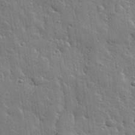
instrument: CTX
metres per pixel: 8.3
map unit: eHh
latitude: 31.1592
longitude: -79.1970
